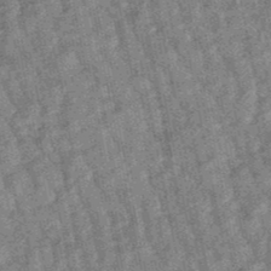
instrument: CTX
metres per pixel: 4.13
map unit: lHb
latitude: -48.0661
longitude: 81.1998
